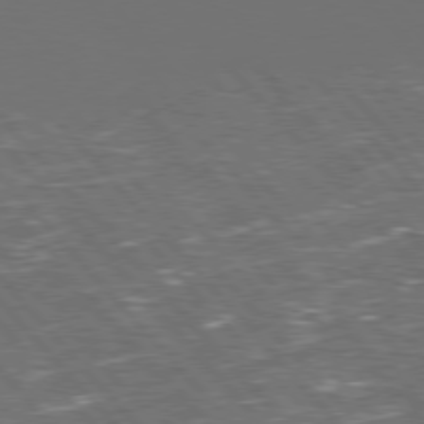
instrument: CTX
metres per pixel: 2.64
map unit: Hpe
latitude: 76.5923
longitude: -166.2333
